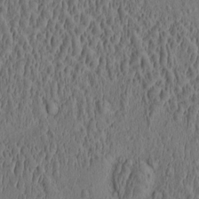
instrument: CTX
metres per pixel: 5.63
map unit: eHh
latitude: -0.9731
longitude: 18.6707
